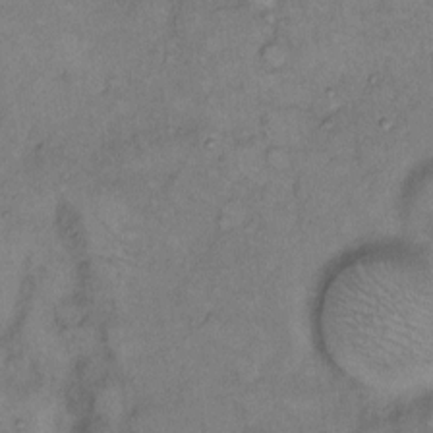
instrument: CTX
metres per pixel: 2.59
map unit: eHh
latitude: 9.5749
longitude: -62.0633
